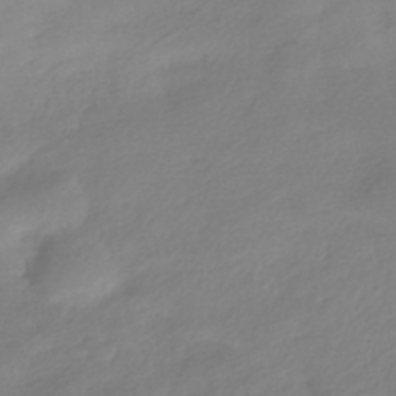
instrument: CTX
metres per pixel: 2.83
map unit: HNhu
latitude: -40.9542
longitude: 93.9367
